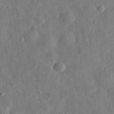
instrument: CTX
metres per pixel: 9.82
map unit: eHh
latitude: 31.1215
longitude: -75.5938
